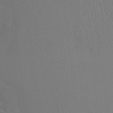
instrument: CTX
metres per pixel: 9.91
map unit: Htu
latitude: -7.1053
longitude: -32.8758
